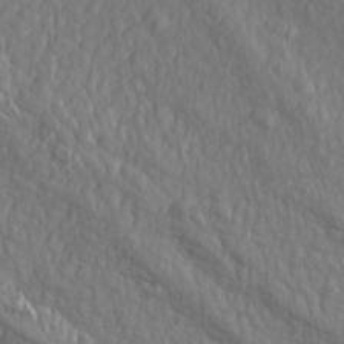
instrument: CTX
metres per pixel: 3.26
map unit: Aa
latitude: 14.7436
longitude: -143.4427
